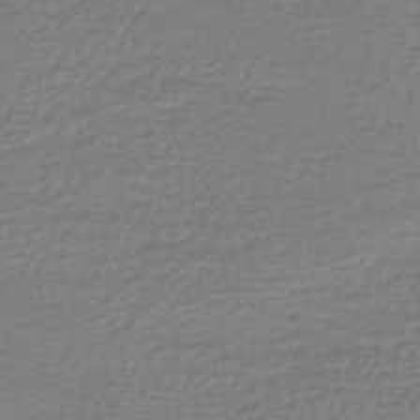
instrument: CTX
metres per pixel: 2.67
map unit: HNhu
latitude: -46.8408
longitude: 98.5951
